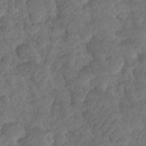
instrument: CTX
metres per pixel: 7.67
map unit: HNhu
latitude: -24.4818
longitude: 50.1228
